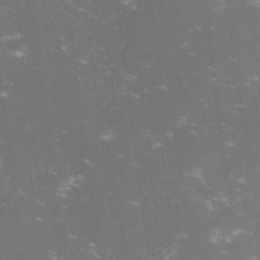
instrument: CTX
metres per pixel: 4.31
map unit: lHvf
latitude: -14.3118
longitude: -101.4427
